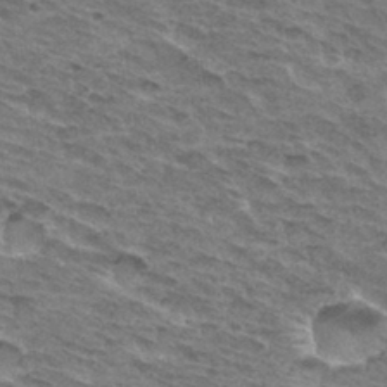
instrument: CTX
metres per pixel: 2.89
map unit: Hto
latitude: 32.7624
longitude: -44.9136
